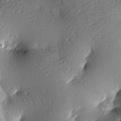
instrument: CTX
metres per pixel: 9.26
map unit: lAa
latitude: -9.2754
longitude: -126.0444
